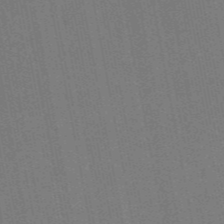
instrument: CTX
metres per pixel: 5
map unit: eAb
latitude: 46.8002
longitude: 121.8044
